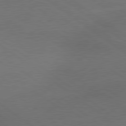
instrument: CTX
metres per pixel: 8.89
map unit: lApd
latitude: 79.7450
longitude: -176.9136
